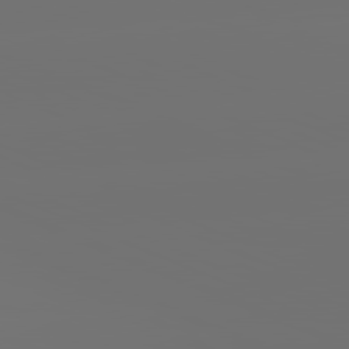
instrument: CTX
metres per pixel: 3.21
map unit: lApd
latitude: 81.8205
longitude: -152.8002
